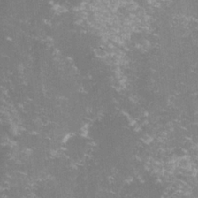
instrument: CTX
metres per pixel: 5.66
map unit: lHvf
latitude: -14.6141
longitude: -100.7813
